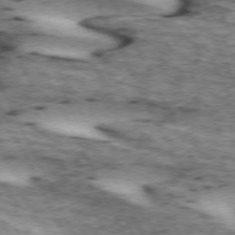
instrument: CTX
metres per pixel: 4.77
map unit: lApd
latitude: 72.8191
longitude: -55.1025
